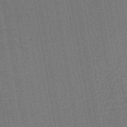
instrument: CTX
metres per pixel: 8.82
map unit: lHb
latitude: -43.8044
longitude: 65.2943
